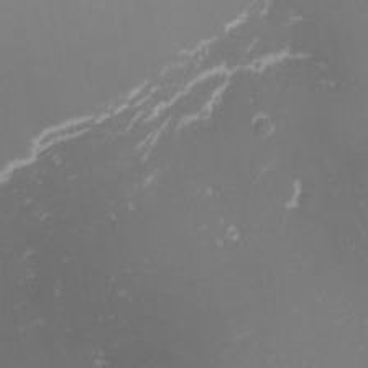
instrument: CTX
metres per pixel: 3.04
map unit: eHh
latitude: -1.1998
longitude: -80.1956
